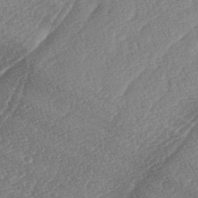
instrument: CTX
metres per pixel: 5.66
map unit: lAa
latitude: -4.5762
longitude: -130.1578
